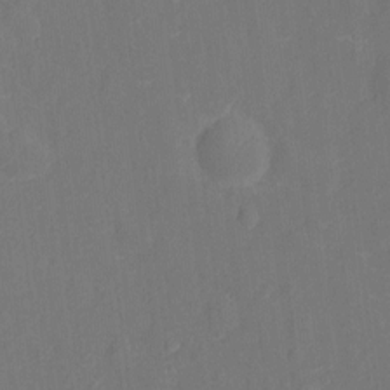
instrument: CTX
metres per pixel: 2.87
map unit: Ht
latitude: -11.2565
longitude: -23.7072
